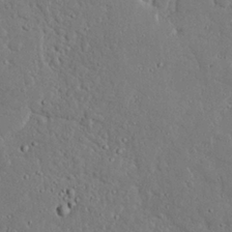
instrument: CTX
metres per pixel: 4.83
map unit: Nhu
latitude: 24.8569
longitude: -72.7247
